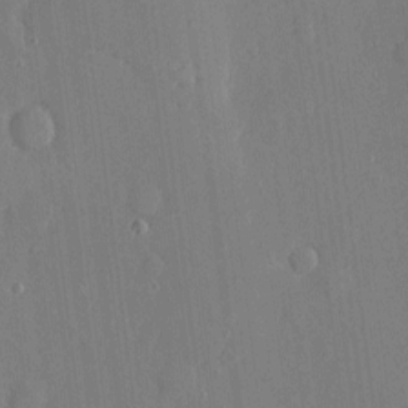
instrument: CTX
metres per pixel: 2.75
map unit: eHh
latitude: 5.1781
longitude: -72.6680
